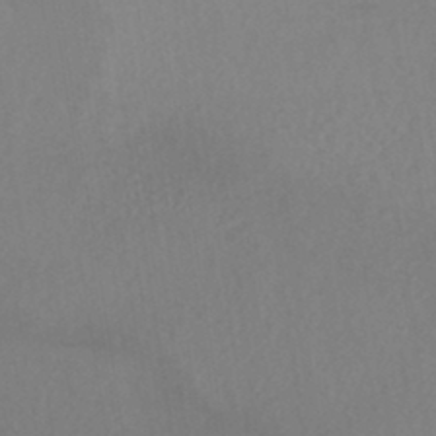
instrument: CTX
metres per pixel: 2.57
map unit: HNhu
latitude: -43.8800
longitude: 94.5951
